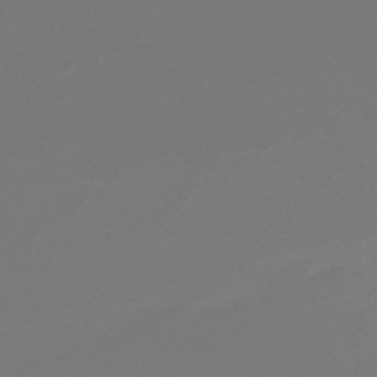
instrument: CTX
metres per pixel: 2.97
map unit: lHb
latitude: -47.5588
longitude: 66.1984
